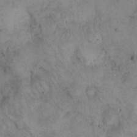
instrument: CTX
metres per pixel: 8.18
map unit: eHh
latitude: 21.1403
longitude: -60.4790
